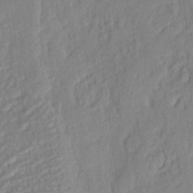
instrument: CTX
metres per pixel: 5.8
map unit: eHh
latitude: 5.0269
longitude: -77.1025
